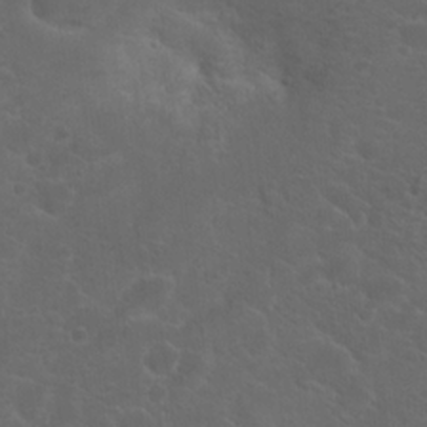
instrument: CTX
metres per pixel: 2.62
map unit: Hto
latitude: 19.3481
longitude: -36.4223
